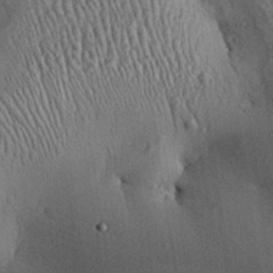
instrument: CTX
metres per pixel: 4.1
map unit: Aa
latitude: 28.3278
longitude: -136.3656
